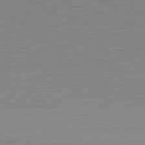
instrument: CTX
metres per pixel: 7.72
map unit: Hpe
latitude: -82.1228
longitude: 9.6155
